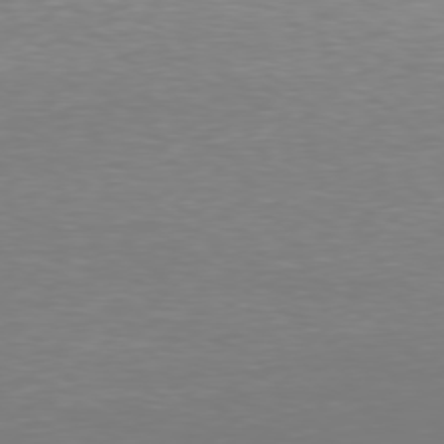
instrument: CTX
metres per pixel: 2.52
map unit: Hpe
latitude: 76.1577
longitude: -131.2159
